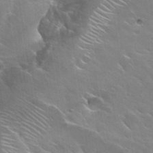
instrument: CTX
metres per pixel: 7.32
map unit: Hto
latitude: 29.8016
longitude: -43.3482
